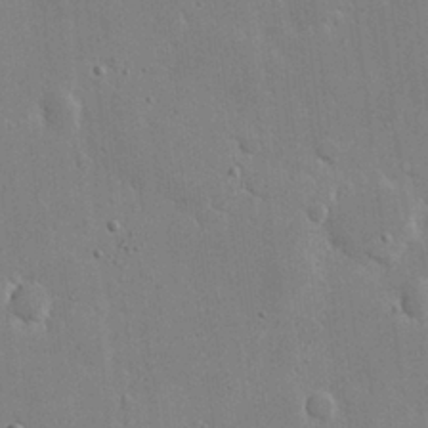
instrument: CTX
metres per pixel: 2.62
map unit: eHh
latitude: 19.9717
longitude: -71.0458
